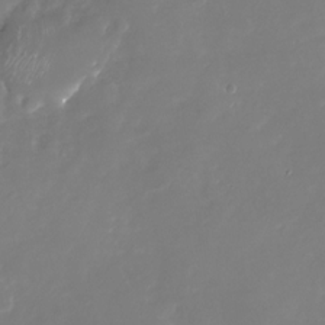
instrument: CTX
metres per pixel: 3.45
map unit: Nhu
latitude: -29.0864
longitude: -77.0458
